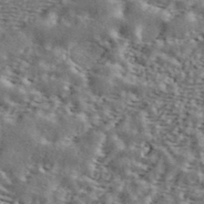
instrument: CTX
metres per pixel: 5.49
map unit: ANa
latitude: 43.0836
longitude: 46.4629
